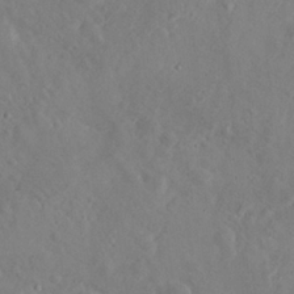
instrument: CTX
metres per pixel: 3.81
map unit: eHh
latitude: 25.2725
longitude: -67.6693
